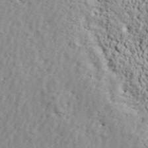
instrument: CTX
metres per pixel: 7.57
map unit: ANa
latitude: 42.3656
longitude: -87.1214
